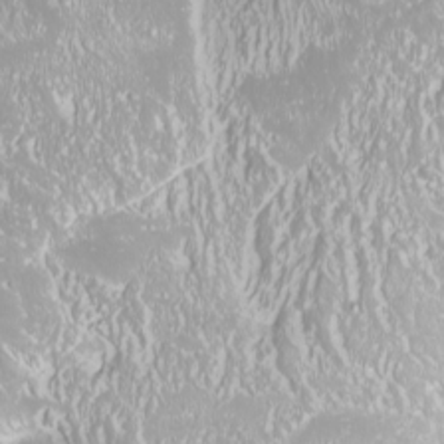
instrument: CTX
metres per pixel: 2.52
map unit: Nhu
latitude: -10.2928
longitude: -68.3467
